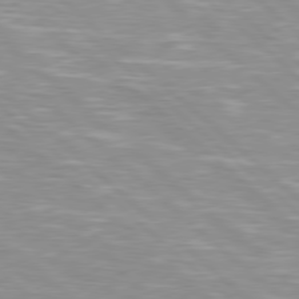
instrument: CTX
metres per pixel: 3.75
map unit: Hpe
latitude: 78.3468
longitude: -140.0633
